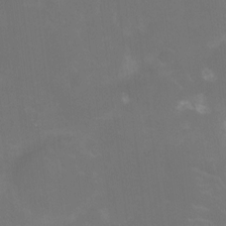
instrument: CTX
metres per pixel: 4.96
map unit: Nhu
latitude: -11.2754
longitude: -40.4789
